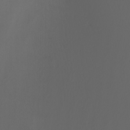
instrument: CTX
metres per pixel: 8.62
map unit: Nhu
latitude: -6.6140
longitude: -94.6113
